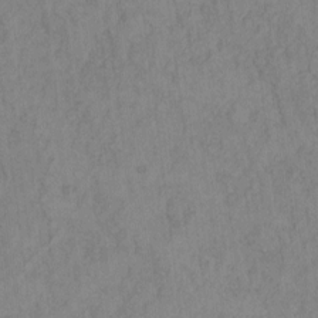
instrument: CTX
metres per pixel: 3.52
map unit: eHh
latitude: -1.4077
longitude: 18.4818
